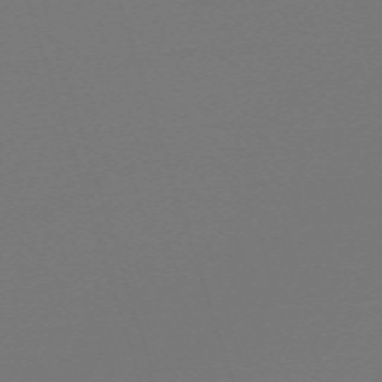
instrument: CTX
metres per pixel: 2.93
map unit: eHh
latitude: -63.3887
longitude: 52.5951
